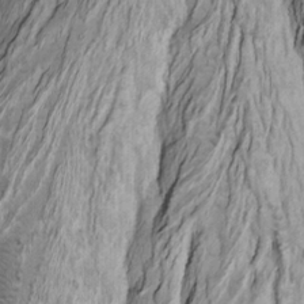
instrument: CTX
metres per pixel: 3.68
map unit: Htu
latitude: -7.7477
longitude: -65.1403
